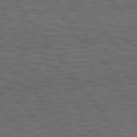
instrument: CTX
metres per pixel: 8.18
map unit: Hpe
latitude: 75.3104
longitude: -136.5168
